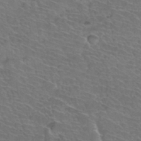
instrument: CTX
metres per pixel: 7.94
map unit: Hto
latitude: 35.5182
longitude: -44.5357
